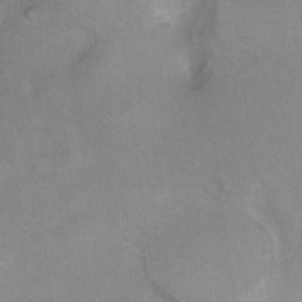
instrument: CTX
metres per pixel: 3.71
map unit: Hto
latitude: 7.9528
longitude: -30.6680
